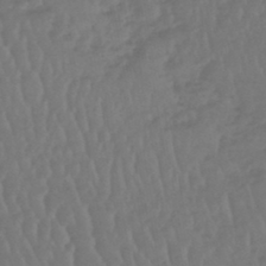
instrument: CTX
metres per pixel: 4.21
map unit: lHb
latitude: -45.1998
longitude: 67.8044
